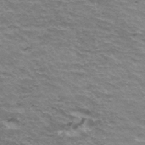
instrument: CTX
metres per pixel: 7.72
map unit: Hto
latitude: 35.4804
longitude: -42.6302
